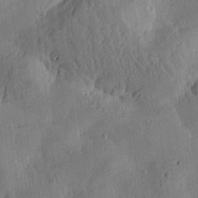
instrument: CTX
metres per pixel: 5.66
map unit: Htu
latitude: -2.2928
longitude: -176.2522
